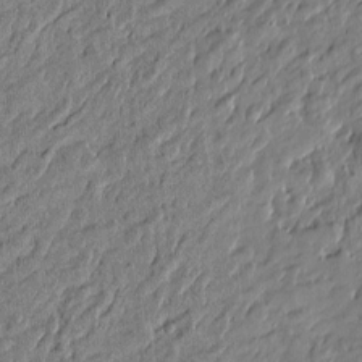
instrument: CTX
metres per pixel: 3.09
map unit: Htu
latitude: -6.8975
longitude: 177.5777
